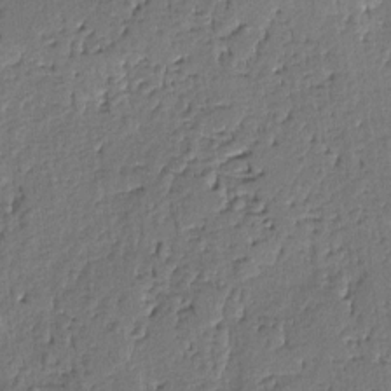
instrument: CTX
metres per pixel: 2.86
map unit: lAvf
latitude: -5.4265
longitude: -113.4804
